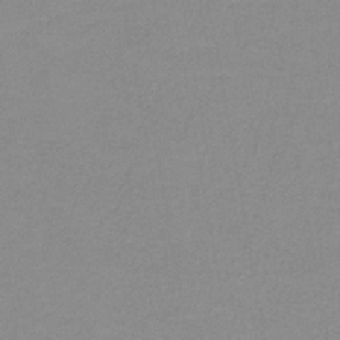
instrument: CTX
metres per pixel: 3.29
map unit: eAb
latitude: -35.6533
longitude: 51.9556
